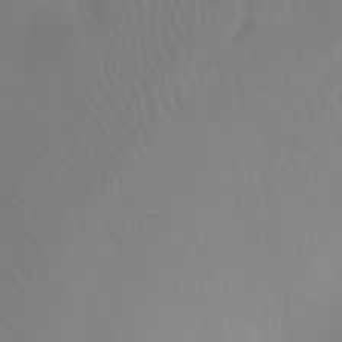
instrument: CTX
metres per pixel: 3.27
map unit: Ht
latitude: -8.7463
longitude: -38.2522
